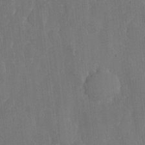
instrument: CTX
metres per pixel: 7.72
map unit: lHvf
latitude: 18.7057
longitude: -112.6679
